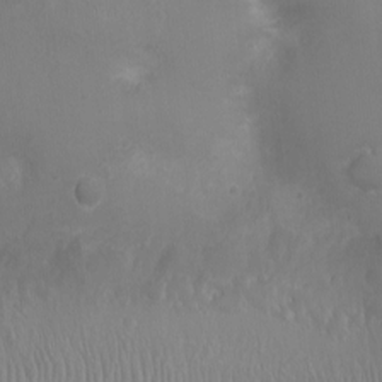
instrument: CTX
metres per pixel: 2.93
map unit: Ht
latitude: -3.8233
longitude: -16.1389
